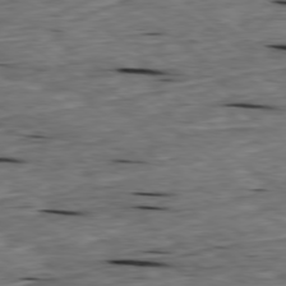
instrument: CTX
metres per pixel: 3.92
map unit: Ap
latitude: -79.2754
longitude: -91.2915
